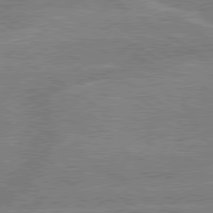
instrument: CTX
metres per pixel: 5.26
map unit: lApd
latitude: 79.4994
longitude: -133.0458
